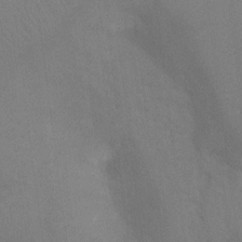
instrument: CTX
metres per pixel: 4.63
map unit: Ht
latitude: -8.1795
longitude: -32.9892
